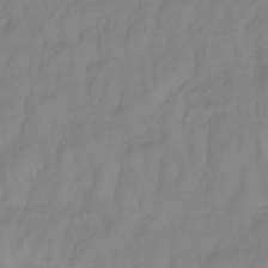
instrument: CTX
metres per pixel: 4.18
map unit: lHb
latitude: -42.1038
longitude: 77.5399
